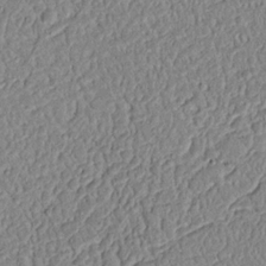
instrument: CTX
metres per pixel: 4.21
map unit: Nhu
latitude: 17.5560
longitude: -74.2145
